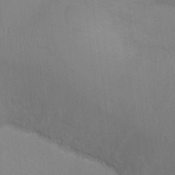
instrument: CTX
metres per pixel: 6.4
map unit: Ht
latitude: -16.2740
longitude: -40.7057
